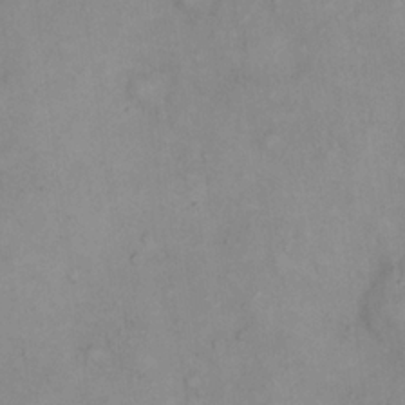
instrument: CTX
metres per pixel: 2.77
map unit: eHh
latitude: 21.7261
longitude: -61.9717
